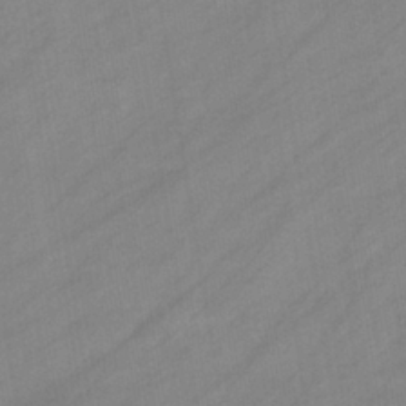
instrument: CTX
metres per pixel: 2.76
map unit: eHb
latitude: -37.6910
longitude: 78.5007
